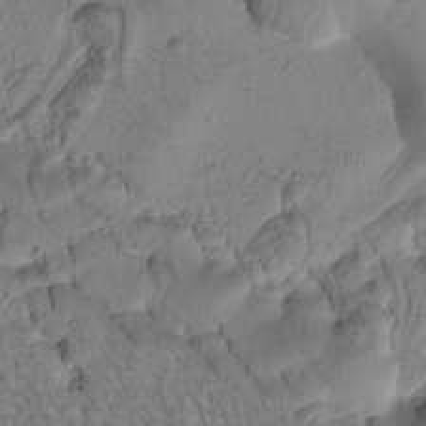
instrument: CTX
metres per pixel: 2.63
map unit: Htu
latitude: -1.4077
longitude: 172.9730
